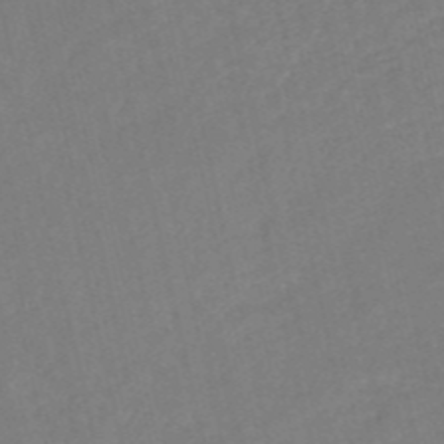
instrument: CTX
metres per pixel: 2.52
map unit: HNb
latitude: -52.7463
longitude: -48.5924
